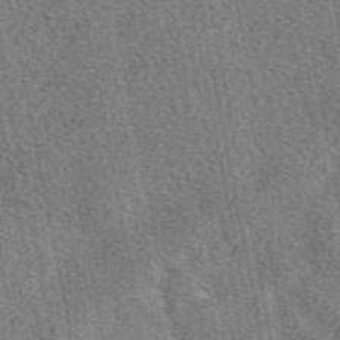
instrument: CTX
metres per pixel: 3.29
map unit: eAb
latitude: 48.0255
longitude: 119.8800
